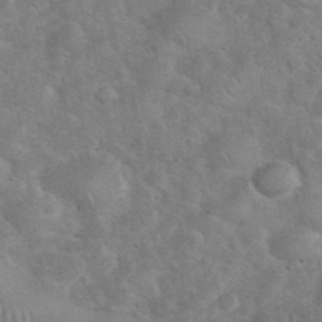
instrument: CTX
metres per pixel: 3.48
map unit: eHh
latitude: 37.1026
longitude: -64.8380
